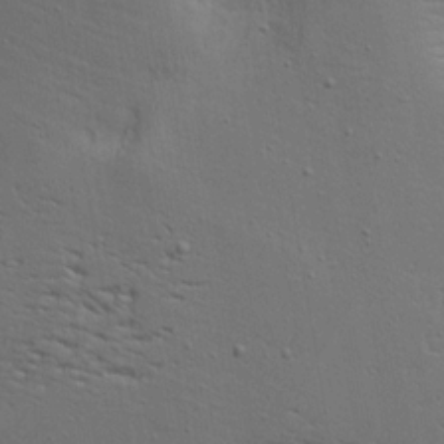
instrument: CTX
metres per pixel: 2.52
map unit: Aa
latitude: 17.8017
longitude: -125.4237
